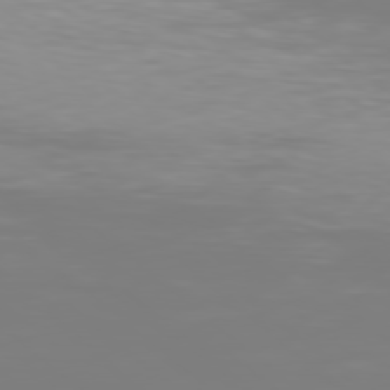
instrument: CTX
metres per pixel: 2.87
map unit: Hpe
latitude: 77.9528
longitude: -135.7827
